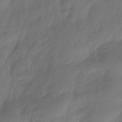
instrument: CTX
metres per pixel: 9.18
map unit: HNhu
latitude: -42.8408
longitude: 94.7463
